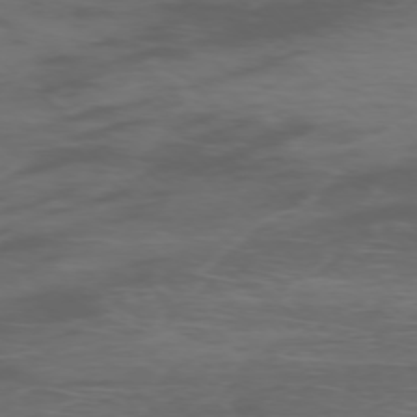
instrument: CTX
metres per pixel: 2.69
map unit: Ap
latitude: -76.1228
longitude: -68.5357
